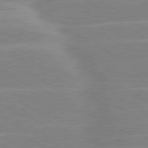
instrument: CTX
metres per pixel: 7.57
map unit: lApd
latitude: 80.8191
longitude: -125.1970
